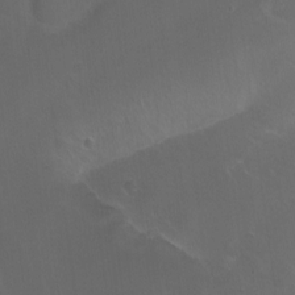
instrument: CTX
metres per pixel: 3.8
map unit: Nhu
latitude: -12.8975
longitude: -41.6504
